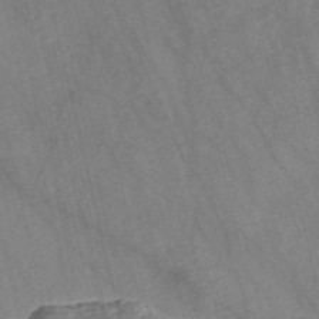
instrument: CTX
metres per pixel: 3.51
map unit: Nve
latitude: -56.9919
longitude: 54.4062
